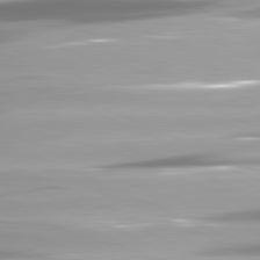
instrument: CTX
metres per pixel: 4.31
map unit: lApd
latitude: 81.4804
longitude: -143.6694
